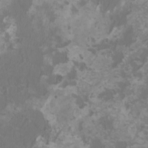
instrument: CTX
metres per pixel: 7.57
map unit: HNhu
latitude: 1.5182
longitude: -2.1200
